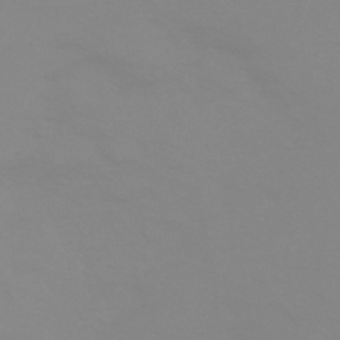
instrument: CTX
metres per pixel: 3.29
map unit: HNhu
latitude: -44.6519
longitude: 90.4251
